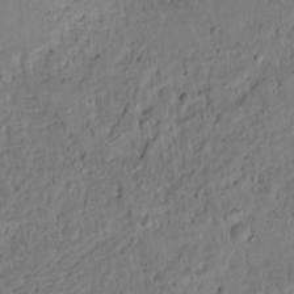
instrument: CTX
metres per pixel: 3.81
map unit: Htu
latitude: -1.3699
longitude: 170.0850
